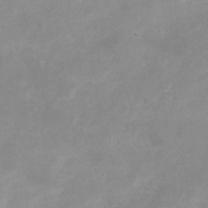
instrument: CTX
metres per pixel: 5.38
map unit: Nhu
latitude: -24.6896
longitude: -70.1578
